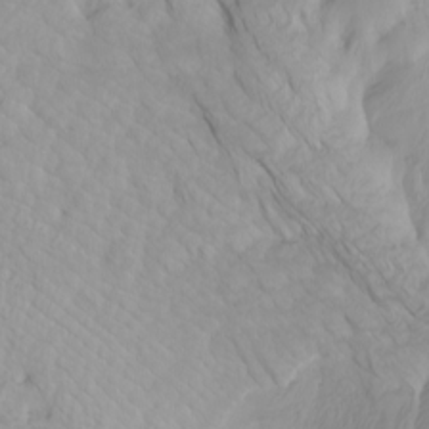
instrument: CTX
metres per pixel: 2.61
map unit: Htu
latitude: -6.6140
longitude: -69.6883
